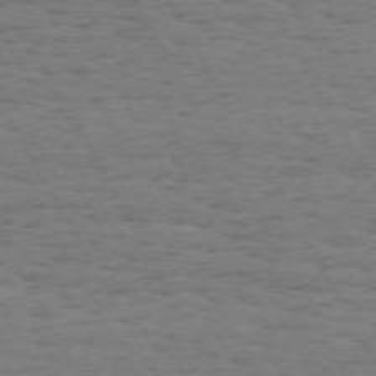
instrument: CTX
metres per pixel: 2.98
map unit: Hpe
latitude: 72.3090
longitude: -122.7813
